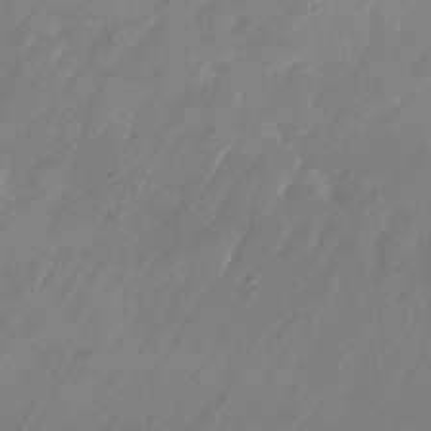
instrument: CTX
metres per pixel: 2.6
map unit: Nhu
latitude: -27.3320
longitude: -71.4237
